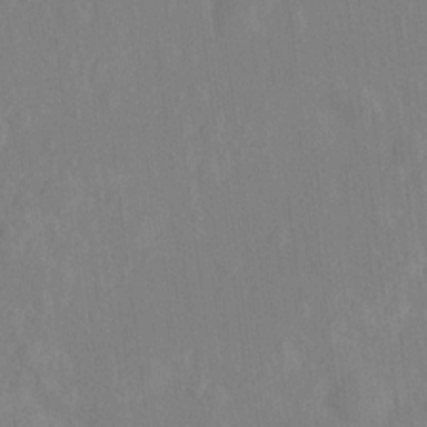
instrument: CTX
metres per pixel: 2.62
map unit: Hto
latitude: -12.7085
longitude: -39.3671
